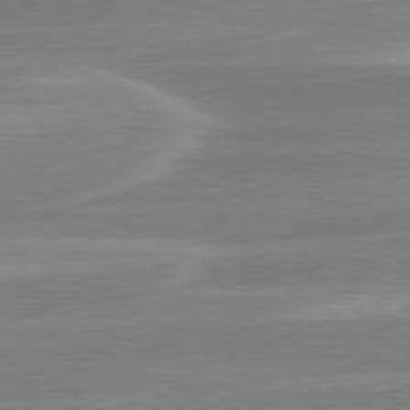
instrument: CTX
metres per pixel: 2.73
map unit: lApd
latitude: 79.8206
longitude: -114.9324
